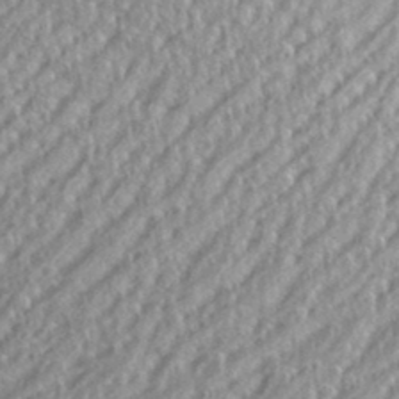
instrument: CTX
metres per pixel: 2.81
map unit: eHh
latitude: 35.6316
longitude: -132.8947
